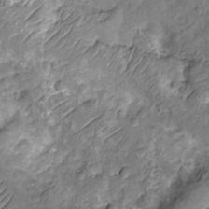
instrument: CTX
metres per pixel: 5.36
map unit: Nhu
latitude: -12.6519
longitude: -23.2915
